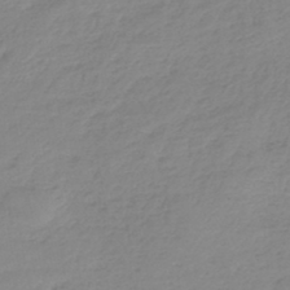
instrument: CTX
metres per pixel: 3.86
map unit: lHb
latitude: -44.3873
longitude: 70.2929
